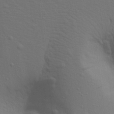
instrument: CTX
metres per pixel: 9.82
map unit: Aa
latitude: 19.2159
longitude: -142.9703
